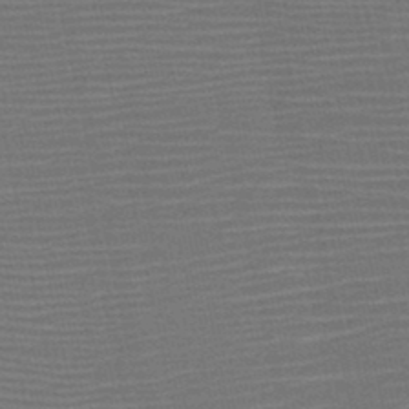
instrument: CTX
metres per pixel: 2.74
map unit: HNb
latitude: -47.0108
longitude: -41.6315
